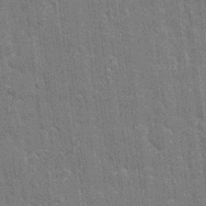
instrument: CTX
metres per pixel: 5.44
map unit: eHh
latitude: 6.5546
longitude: -74.5546
